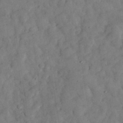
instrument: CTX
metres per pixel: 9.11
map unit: eHh
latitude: 34.6490
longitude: -69.4993
